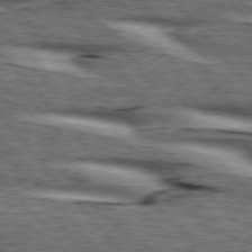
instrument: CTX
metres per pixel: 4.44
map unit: lApd
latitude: 75.9717
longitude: -82.3278
